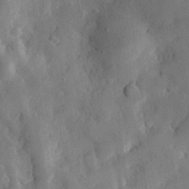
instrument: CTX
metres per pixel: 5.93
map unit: eHh
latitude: 29.7072
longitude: -77.9717
